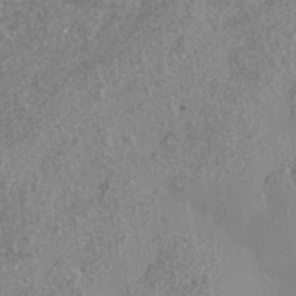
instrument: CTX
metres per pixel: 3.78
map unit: Nhe
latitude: -36.0472
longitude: -130.2712
